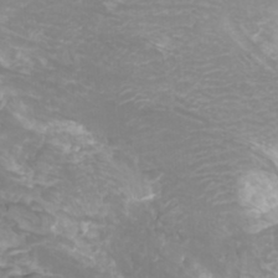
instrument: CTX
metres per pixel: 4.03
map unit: Htu
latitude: -10.8786
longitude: -74.5168
